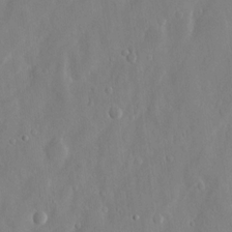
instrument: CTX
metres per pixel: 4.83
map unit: eHh
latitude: 13.5560
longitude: -71.6883
